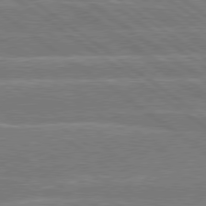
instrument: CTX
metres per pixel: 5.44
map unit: Hpe
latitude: 78.9136
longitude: -130.2712
